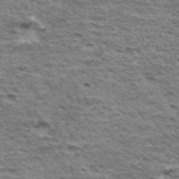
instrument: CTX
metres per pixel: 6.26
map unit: Hto
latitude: 35.1403
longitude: -43.0270
